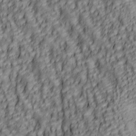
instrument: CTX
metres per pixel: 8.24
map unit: lAa
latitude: 5.7261
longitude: -116.5735
